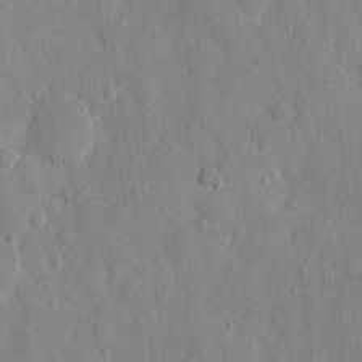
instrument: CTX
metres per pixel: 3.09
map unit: eHh
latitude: 10.7057
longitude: -67.5371
